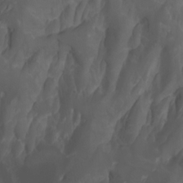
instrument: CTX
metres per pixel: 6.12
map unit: Htu
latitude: -7.5021
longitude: -64.7246
